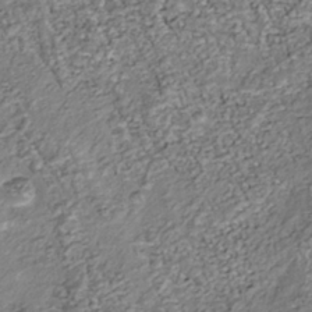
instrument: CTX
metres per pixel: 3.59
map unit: Nhu
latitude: -38.7841
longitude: -81.1592
